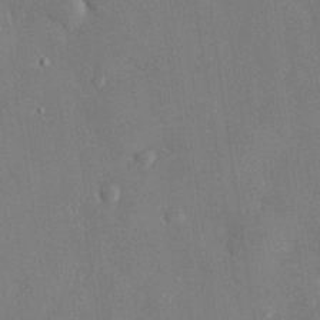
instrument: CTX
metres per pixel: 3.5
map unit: eHh
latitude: 30.1389
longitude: -81.1025
